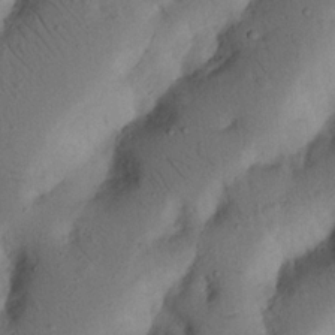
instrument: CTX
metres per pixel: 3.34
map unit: Nhu
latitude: 20.3656
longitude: -75.2348
